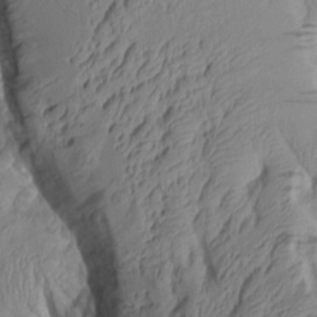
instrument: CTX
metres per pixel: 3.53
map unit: Aa
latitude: 8.6113
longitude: -127.7828
